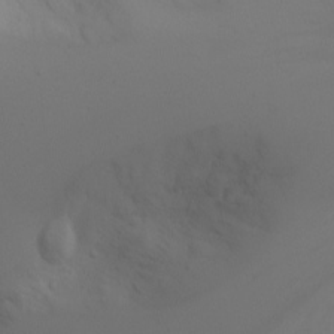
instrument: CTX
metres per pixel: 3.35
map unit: Nhu
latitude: -4.2928
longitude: -74.3089
